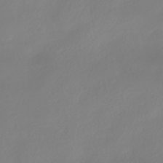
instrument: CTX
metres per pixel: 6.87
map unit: HNhu
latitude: -40.7463
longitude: 100.4251
